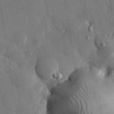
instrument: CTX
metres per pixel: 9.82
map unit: eHh
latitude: 30.5735
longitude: -79.9150
